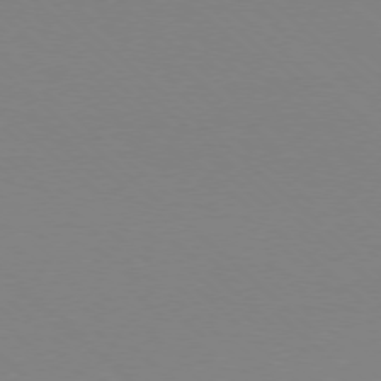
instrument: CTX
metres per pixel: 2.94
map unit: Ap
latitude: -78.0661
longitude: -91.1025
